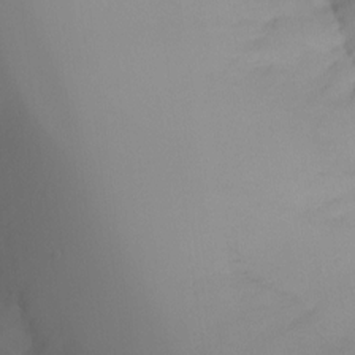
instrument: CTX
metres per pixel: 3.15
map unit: Ht
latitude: -8.1417
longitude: -30.3279
